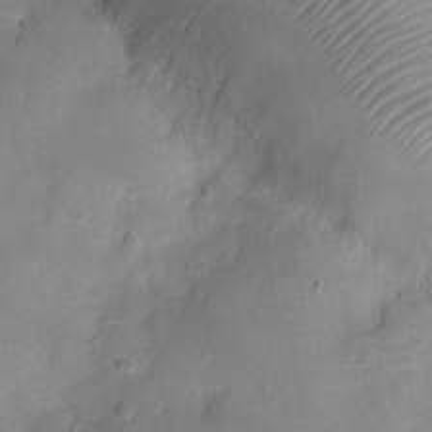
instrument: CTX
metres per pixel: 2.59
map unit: Ht
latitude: -3.6532
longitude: -19.5938
